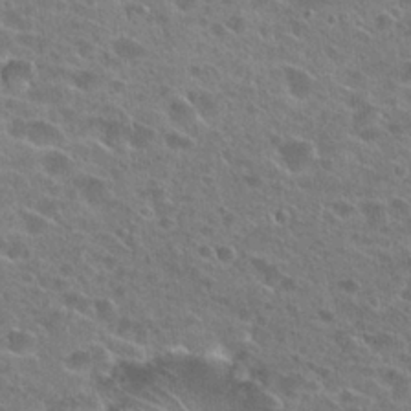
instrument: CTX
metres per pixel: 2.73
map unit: Hto
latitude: 24.9513
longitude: -45.5749
